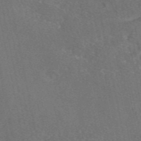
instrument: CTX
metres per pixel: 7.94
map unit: eAb
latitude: 47.4994
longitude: 114.0283
